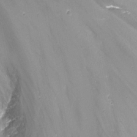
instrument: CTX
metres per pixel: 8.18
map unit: Nhu
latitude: -13.6722
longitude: -66.5923
